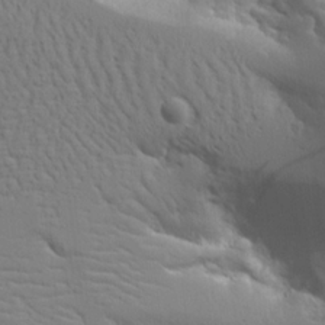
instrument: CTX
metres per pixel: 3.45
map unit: Aa
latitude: 20.7813
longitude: -124.1955
